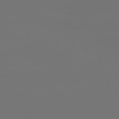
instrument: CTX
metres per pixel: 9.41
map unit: lApd
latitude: 81.3671
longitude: -152.6302
